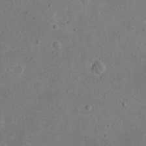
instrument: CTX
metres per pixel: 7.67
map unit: eHh
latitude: 23.5182
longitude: -68.1389
